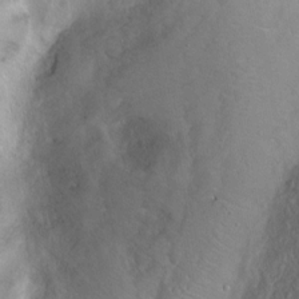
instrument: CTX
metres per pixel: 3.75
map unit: Ht
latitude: -0.5196
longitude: -45.3670
